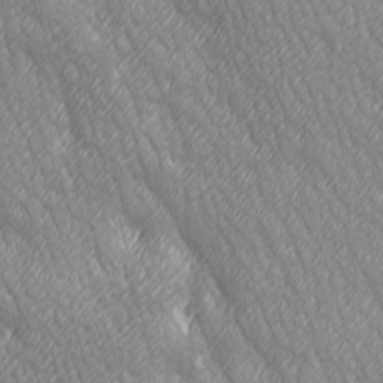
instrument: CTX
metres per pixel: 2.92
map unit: Ave
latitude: 2.6490
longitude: -113.0458
